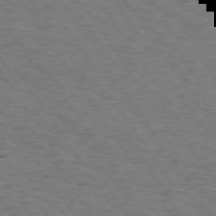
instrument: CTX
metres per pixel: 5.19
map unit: Hpe
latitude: 74.2712
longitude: -132.2523
